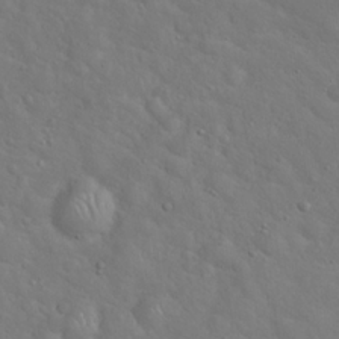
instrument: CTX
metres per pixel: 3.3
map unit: Hto
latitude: 17.5938
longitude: -53.4616
